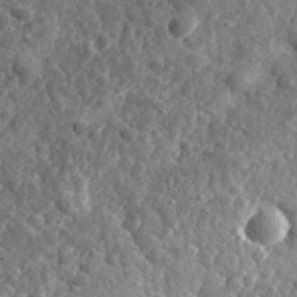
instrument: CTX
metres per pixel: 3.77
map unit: eHh
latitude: 34.8002
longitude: -79.8395
